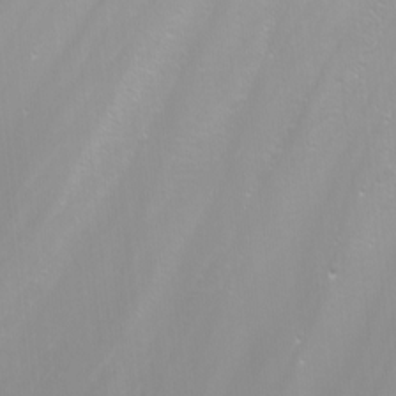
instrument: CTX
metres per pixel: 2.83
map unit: Nhu
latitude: -7.9556
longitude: -74.3089
